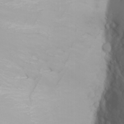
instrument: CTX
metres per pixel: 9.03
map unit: Nhu
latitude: -6.9919
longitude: -88.7247
